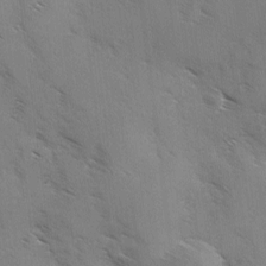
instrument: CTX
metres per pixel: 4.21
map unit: Ave
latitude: -0.1417
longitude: -111.6883
